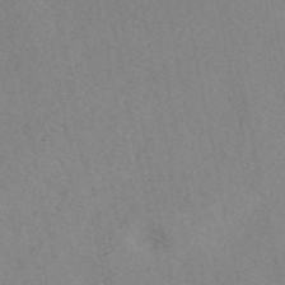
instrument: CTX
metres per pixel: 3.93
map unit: eAb
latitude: 48.8569
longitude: 106.6708
